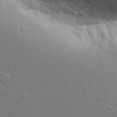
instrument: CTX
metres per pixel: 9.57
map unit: Aa
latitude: 19.1970
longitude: -126.2145
